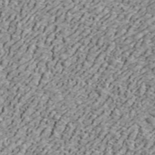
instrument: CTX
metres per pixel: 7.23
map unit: ANa
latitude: 44.7435
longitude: -85.0081
